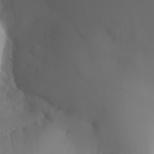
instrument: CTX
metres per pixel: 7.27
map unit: Aa
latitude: 24.0255
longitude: -127.2159
